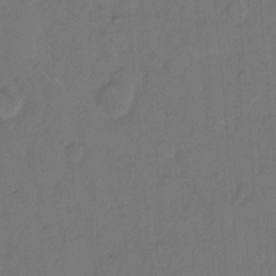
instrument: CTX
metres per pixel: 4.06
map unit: Hto
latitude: 7.7072
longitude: -61.6127
